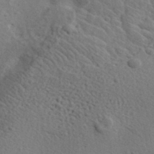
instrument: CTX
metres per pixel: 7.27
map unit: lHvf
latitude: 37.2726
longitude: -87.6316
